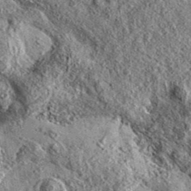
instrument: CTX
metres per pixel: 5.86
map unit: eAb
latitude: 36.9136
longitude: 111.4832
